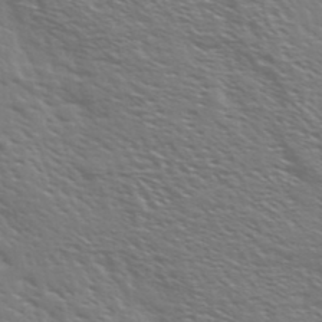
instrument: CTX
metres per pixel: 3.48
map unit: Ave
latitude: 37.4805
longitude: -109.4615
